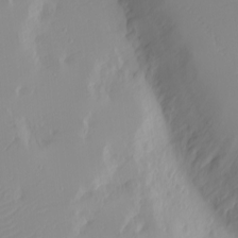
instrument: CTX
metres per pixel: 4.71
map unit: Nhu
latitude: -4.4818
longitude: -82.9324
